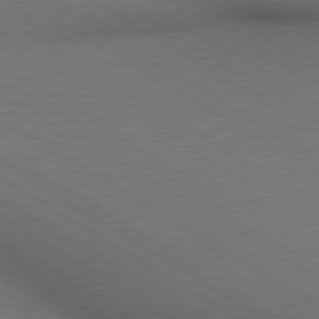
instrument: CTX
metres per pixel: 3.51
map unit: lApd
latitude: 80.2711
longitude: 136.7274
